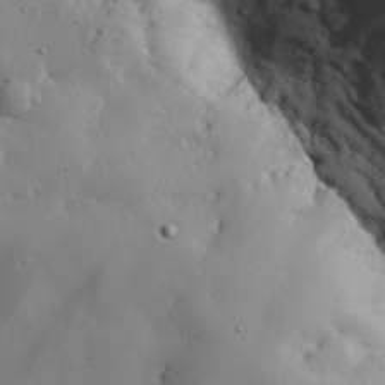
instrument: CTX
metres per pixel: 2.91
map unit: eHh
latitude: 29.8583
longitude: -81.7827
